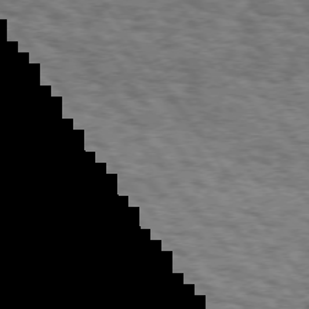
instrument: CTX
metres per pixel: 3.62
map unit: Hpe
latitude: 73.6316
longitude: -131.3671
